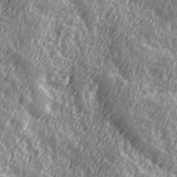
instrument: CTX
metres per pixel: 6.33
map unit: Hve
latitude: 32.1767
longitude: 149.7100
